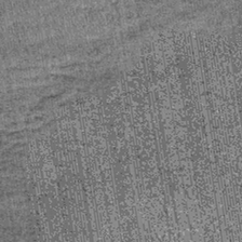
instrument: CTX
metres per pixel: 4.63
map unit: lHb
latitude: -39.7855
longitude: 67.4455
